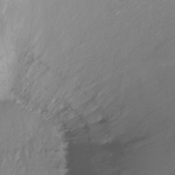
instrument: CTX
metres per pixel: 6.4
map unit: Htu
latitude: -14.8597
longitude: -44.8758
